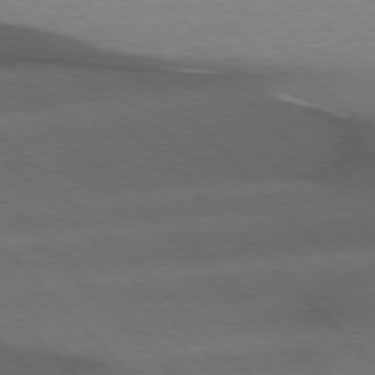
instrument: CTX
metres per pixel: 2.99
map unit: Hpe
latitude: 77.0269
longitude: -156.2144
